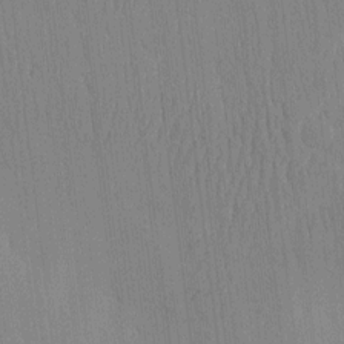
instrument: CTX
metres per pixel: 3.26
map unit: eHh
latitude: -3.9745
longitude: 14.5763
